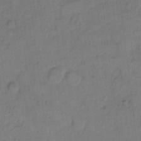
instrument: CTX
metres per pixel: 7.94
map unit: Hto
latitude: 7.0458
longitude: -61.1970
